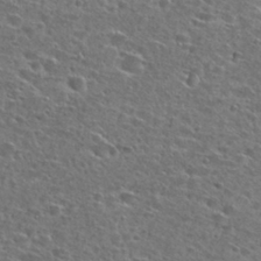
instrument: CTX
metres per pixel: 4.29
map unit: Hto
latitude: 26.7435
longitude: -47.8017
